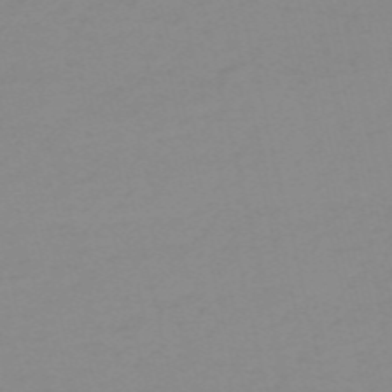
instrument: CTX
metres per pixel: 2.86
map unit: HNb
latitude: -56.2550
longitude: -42.9892
